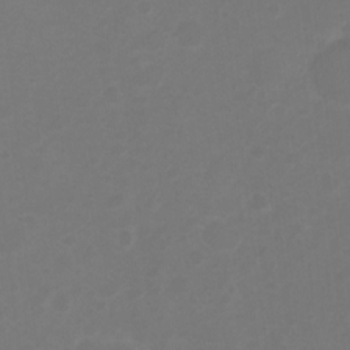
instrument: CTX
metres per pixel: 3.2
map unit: Ht
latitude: 2.3278
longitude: -22.8947
